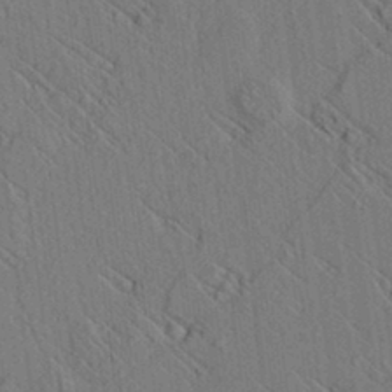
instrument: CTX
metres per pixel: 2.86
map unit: lAvf
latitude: 7.6694
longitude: 159.9178
